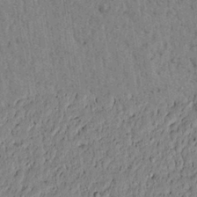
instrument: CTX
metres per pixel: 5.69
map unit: lAvf
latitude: 5.4237
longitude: 164.6141
